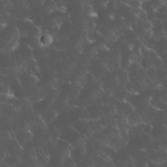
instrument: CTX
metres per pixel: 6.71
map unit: eHh
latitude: 33.7639
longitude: -65.1970
